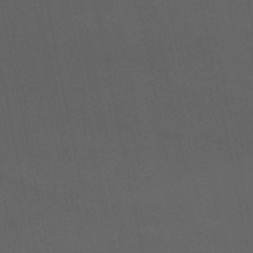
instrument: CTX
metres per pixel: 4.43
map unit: eHb
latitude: -50.8786
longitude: 72.4251
